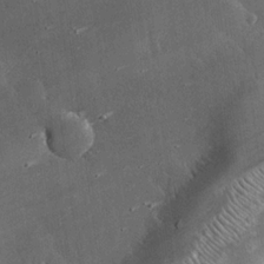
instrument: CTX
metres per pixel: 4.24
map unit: eHh
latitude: 24.3089
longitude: -90.5546
